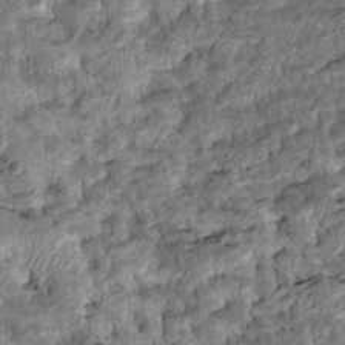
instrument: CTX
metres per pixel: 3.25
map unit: Htu
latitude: -7.9556
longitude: 145.7289
